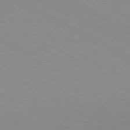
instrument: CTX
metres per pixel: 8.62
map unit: Hpe
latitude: -80.7086
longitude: 14.4818
